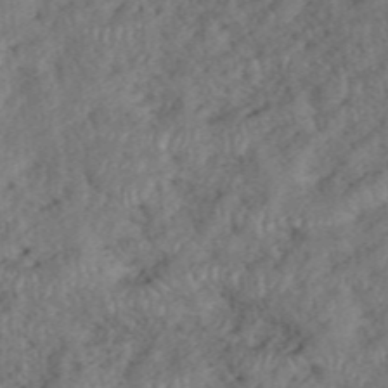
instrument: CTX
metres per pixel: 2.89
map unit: eHh
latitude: 39.0647
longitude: -55.9717
